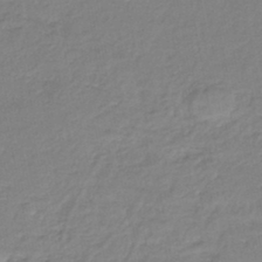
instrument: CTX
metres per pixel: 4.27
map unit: lHb
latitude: -36.5762
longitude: 58.4628
